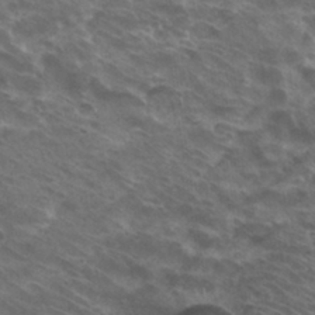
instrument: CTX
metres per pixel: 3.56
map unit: Hto
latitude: 31.9528
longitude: -41.1403
